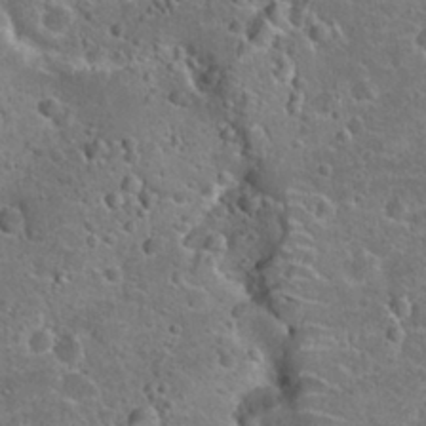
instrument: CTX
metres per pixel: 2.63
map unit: Hto
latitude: 22.4979
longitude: -47.9528
